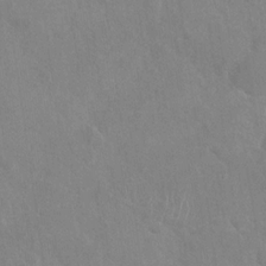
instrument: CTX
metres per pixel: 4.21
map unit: Nhu
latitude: -30.0283
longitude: -61.8961
